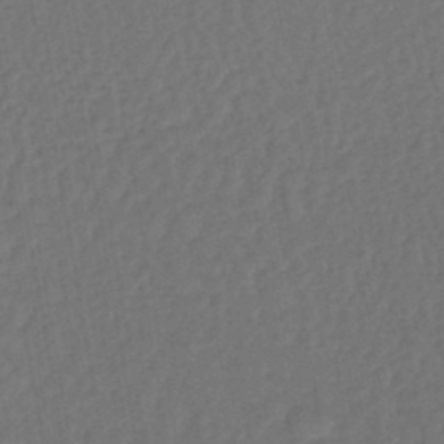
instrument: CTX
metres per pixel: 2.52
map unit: lHb
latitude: -43.8044
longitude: 68.1794
